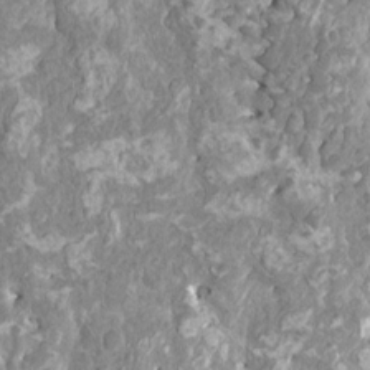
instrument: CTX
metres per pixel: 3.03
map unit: HNhu
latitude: 2.8569
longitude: 6.5385
